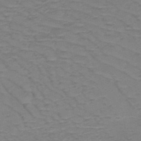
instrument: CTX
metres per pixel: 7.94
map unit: HNb
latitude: -53.6532
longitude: -44.3656
